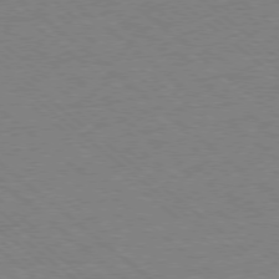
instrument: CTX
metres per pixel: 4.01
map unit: Ap
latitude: -78.3117
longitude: -83.8205
